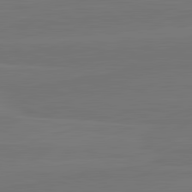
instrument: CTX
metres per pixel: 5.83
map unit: lApd
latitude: 82.5545
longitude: 164.4062
